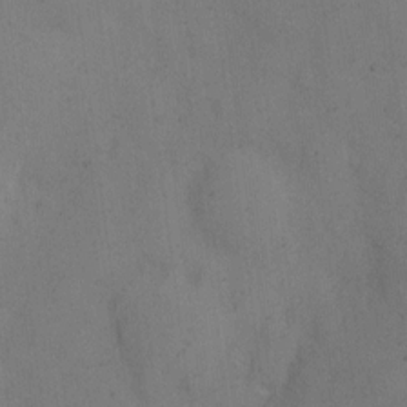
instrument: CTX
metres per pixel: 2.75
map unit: eHh
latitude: 9.9906
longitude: -63.0081
